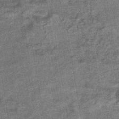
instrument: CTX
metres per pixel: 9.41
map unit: HNhu
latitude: -41.6533
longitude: 91.3132
